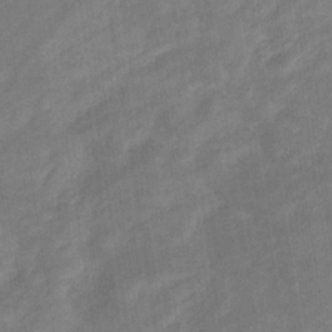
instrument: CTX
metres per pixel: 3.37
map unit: eHb
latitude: -33.4833
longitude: 72.8597
